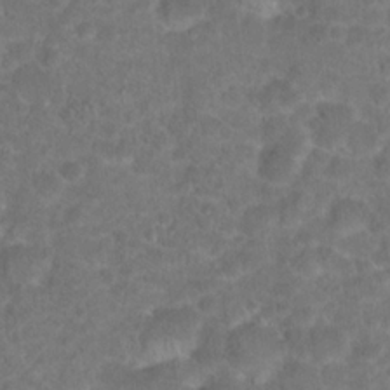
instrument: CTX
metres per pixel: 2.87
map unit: Hto
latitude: 18.1200
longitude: -40.3656
